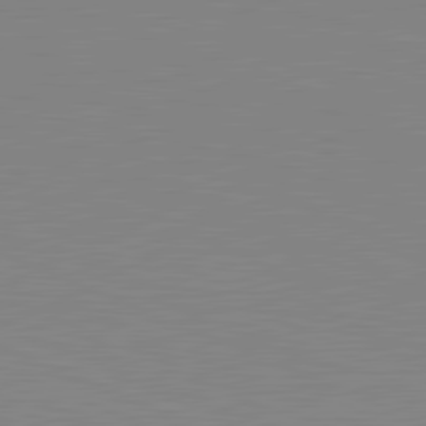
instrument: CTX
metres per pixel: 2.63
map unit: lApd
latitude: 81.7827
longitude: -169.1214
